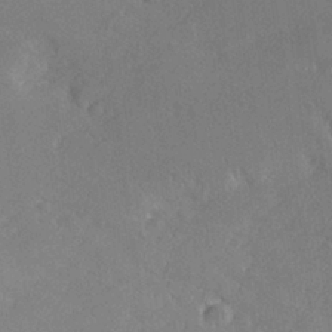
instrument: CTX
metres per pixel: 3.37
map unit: lHvf
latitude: 27.1781
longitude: 140.8219
